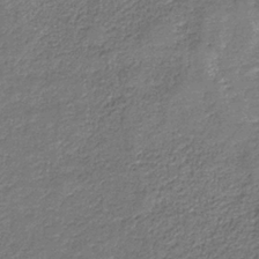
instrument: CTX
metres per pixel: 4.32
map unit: HNb
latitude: -36.6518
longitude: 51.5021
